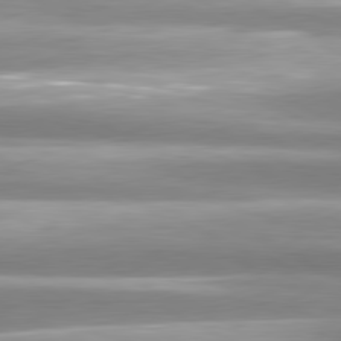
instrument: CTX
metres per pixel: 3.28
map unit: lApd
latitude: 81.0269
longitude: -135.5560
